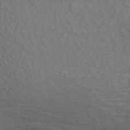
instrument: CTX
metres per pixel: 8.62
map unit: ANa
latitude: 50.5545
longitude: -81.6694
